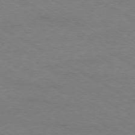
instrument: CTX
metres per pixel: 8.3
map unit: Ap
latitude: -79.4265
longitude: -83.2914
